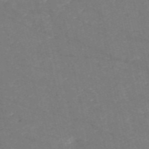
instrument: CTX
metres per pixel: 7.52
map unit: HNb
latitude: -54.8030
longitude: -38.6679
